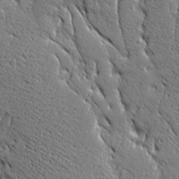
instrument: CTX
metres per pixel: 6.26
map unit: Ave
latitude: 20.5735
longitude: -136.9892
